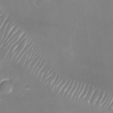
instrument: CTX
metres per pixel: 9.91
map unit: Nhu
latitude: -28.3306
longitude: -62.6491
